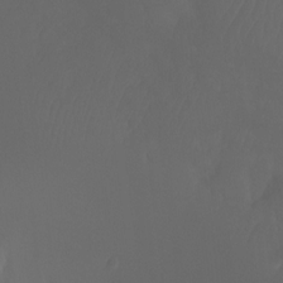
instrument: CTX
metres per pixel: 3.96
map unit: Ht
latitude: -7.8611
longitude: -31.7450
